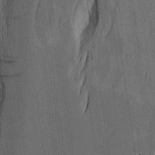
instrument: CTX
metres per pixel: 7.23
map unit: Htu
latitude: -4.3117
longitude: -177.6316
